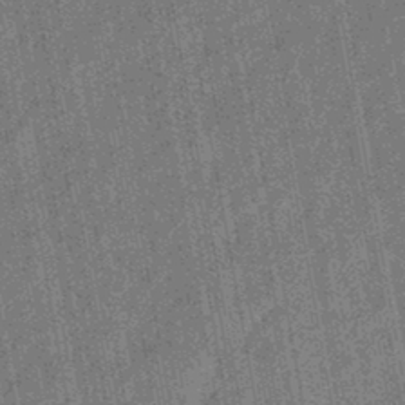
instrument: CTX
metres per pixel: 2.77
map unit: eHb
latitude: -44.1228
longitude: 88.0472
